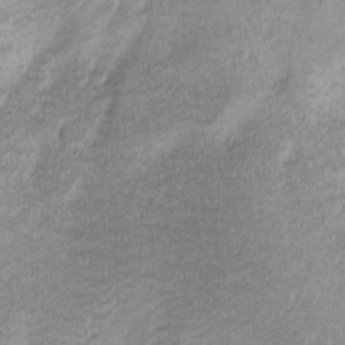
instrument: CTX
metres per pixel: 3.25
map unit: Nhu
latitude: -5.0108
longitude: -86.3278
